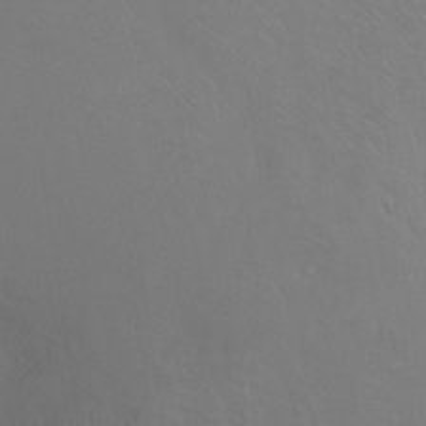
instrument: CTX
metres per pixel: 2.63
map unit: Ht
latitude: -6.7841
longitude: -37.4238
